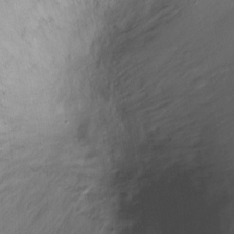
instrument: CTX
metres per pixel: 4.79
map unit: Ht
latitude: -15.9178
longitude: -41.9528
